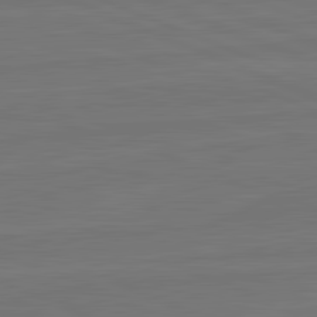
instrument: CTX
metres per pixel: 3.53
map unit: lApd
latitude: 82.1955
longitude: -178.7813
